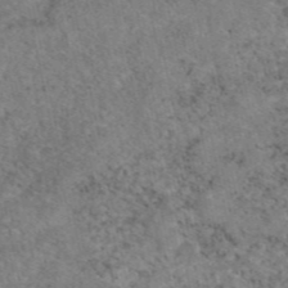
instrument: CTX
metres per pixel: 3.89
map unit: eAb
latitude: 47.4238
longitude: 115.5588
